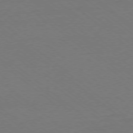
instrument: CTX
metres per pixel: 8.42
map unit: Ap
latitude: -78.2361
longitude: -96.0444
